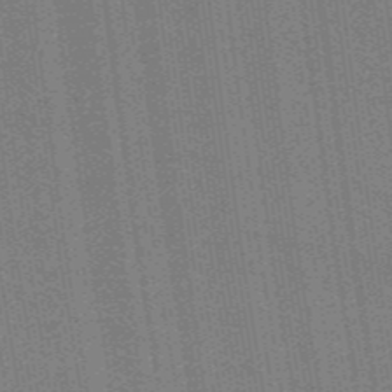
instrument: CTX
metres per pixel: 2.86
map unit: lHb
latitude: -47.3131
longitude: 59.3131
